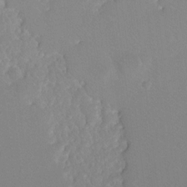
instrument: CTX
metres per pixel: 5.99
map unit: Hto
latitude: -8.7652
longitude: -42.8947
